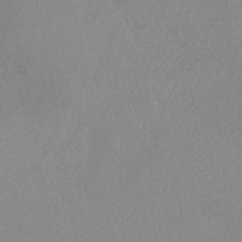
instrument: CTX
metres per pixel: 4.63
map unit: eHh
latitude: -41.0486
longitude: 120.4251
